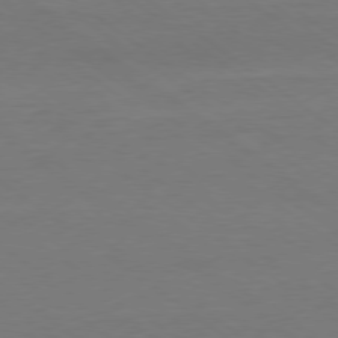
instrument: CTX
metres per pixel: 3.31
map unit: Ap
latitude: -79.2942
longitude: -97.2348
